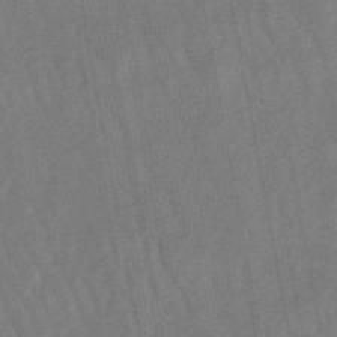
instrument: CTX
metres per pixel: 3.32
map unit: lHb
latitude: -49.1809
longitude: 71.6533
